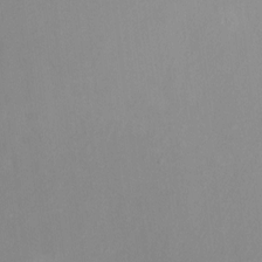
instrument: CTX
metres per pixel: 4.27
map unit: HNhu
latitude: -1.5966
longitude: -7.3482
